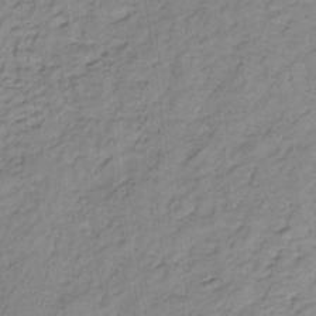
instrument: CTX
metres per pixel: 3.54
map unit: lHb
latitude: -32.9920
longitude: 65.4077
